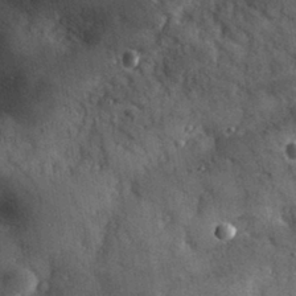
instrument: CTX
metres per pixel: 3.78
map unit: eHh
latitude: 30.4223
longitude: -79.9906
